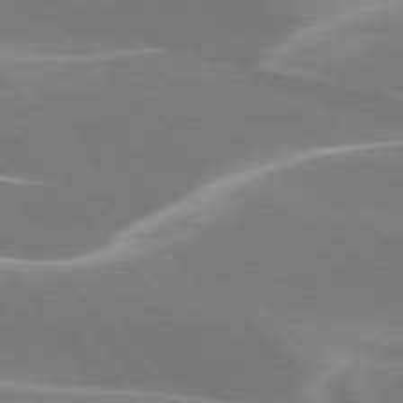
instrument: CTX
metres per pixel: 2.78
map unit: lApd
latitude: 75.6883
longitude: -63.4616
